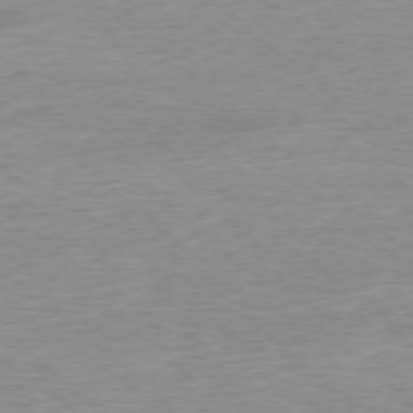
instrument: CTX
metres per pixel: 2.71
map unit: Ap
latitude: -78.1416
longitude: -87.5560
